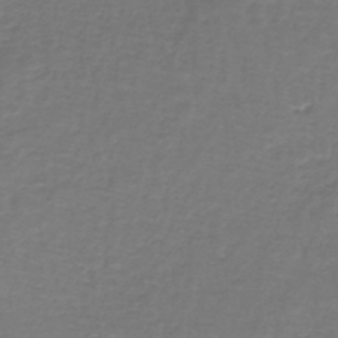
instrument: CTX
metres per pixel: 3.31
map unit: lHb
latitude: -43.4265
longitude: 57.1809
